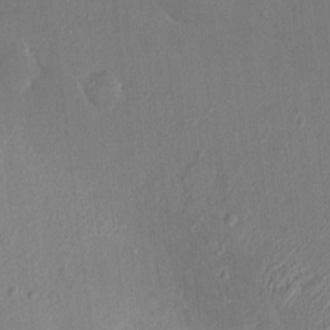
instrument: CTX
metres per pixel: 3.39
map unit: HNhu
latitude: 7.0647
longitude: 3.7666
